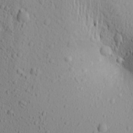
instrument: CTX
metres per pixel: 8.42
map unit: Aa
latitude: 17.2537
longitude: -147.4994
